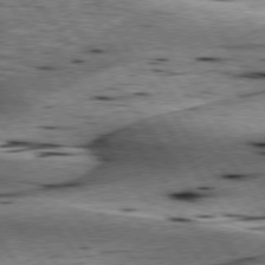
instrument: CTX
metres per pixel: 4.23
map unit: lApd
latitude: 76.5168
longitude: -60.0633
